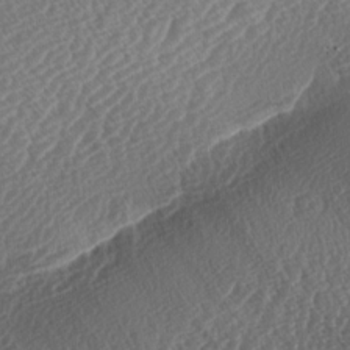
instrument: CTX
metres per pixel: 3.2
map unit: lAa
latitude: -2.8974
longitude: -128.1767
